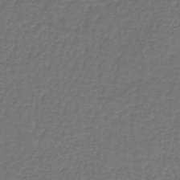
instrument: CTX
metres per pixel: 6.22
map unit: lHb
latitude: -39.6533
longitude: 60.8975
